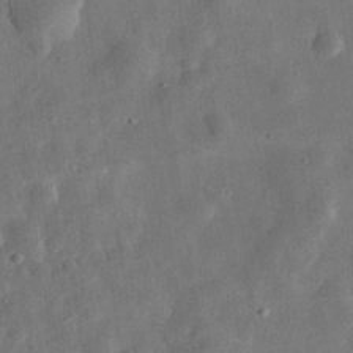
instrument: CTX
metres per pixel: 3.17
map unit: eHh
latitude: 32.5924
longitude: -75.2159
